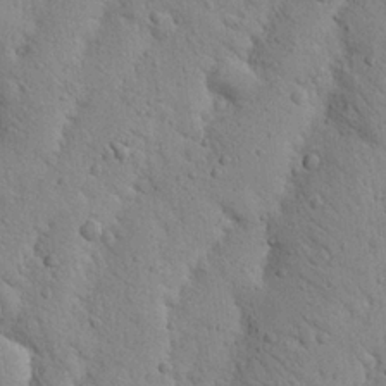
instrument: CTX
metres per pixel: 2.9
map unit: Nhu
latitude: 20.5924
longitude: -74.5546
